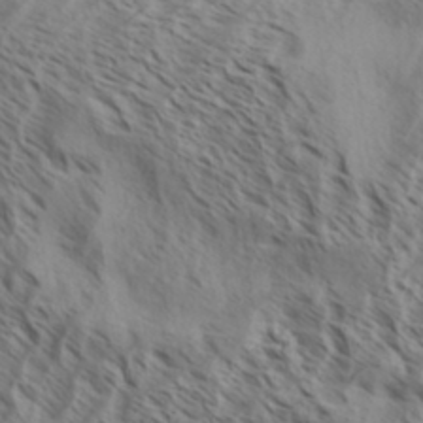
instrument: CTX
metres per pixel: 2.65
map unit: Aa
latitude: 33.4615
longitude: -138.7057
